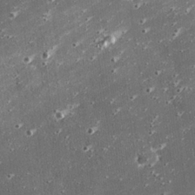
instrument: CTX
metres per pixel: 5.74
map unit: eHh
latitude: 24.8569
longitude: -89.0648
